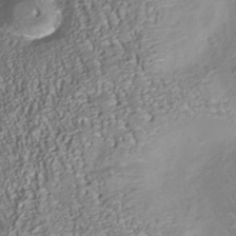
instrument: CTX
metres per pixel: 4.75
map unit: Nhu
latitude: -38.2551
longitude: -80.4979
